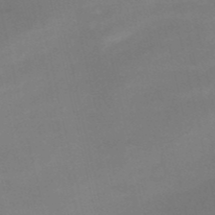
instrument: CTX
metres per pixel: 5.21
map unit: HNb
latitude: -52.0661
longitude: -46.2712
